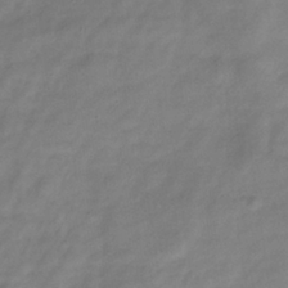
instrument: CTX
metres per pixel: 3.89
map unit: Hve
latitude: -34.7841
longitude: 89.5021
